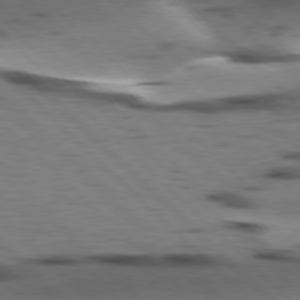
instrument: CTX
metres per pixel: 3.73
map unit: lApd
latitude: 77.4993
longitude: -48.7435
